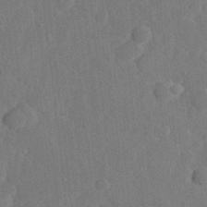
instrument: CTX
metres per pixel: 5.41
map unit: Hve
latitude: 25.7260
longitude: 149.1620
